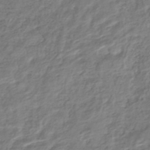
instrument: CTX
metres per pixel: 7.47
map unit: HNhu
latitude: -44.8597
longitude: 102.9353
